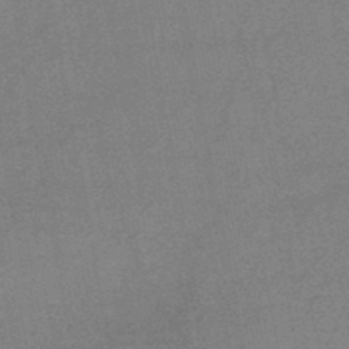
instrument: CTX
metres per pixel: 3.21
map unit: HNb
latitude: -47.3887
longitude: -39.5182
